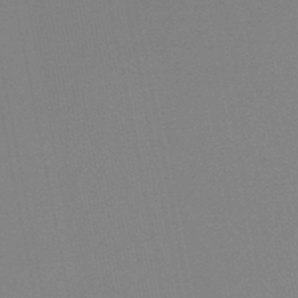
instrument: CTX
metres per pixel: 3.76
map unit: lHb
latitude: -49.4077
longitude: 71.1809
